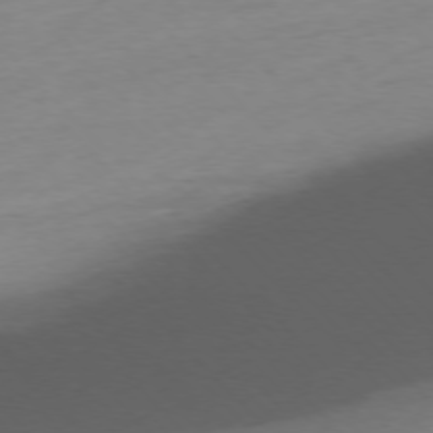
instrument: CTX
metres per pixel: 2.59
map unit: Ap
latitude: -76.9920
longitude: -63.5182
